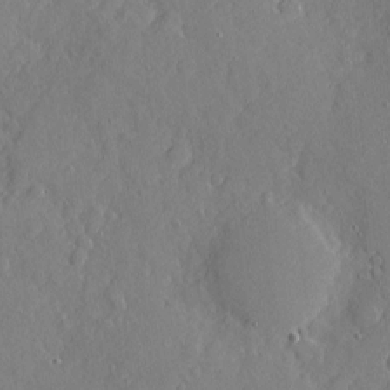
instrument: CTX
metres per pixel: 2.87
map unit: eHh
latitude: 3.8772
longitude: -74.8569
